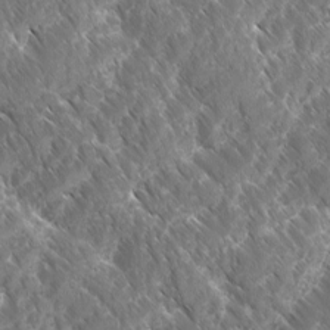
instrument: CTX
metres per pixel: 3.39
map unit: Ave
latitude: -11.1242
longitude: -119.4615
